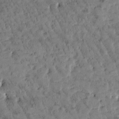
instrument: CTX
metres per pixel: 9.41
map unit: Htu
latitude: -3.0108
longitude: 175.9745
